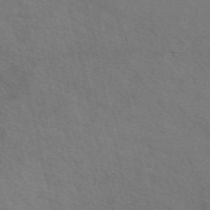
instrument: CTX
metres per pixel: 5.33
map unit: eAb
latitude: 50.9702
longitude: 117.0297
